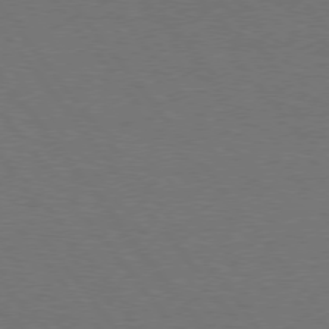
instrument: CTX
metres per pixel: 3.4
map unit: Hpe
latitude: 75.6883
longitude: -144.1389
